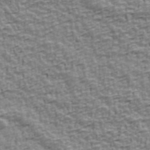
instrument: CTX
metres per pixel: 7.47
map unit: Ave
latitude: 41.6315
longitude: -112.9703
